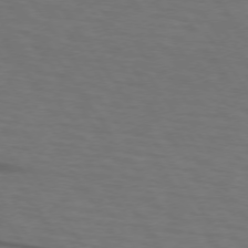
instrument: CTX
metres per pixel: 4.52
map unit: lApd
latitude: 73.1970
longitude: -75.9150
